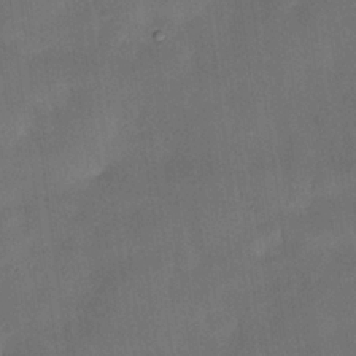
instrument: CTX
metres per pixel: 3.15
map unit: Nhu
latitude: 25.6504
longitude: -71.4237
